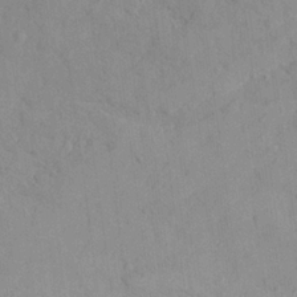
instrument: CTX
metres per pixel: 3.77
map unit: Ave
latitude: 22.0255
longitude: -130.6869
